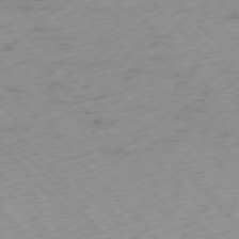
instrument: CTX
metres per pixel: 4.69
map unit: Ap
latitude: -76.5952
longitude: -60.3656
